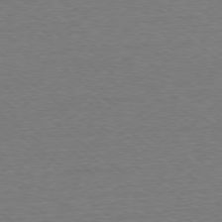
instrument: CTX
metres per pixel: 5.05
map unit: Ap
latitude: -78.8219
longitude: -82.3089
